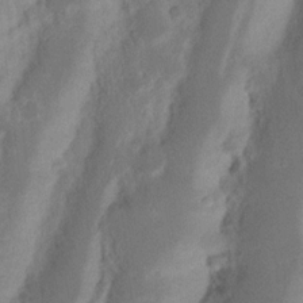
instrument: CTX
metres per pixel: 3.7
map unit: Nhu
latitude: 15.9151
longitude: -74.3278
